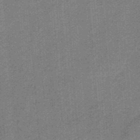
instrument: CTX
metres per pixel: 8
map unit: HNb
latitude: -34.6518
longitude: 57.1620
